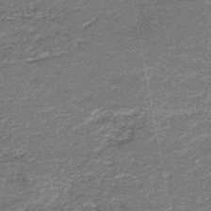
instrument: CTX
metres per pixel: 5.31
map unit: HNb
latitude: -48.0283
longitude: 56.4818
